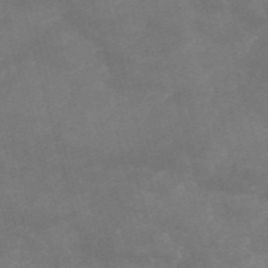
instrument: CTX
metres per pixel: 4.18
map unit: HNb
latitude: -55.9367
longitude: -40.3278
